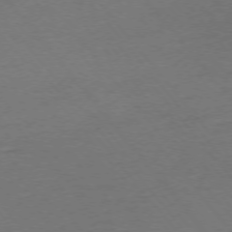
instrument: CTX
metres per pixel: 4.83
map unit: Ap
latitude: -75.5777
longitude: -84.0444
